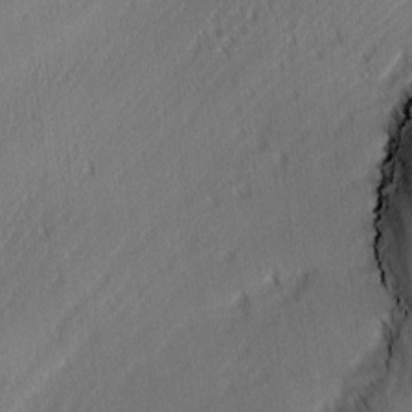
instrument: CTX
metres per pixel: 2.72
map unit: Ave
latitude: 2.7435
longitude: -110.5168
